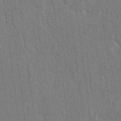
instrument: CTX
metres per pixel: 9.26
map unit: lAvf
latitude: 7.2726
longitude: 165.7667
